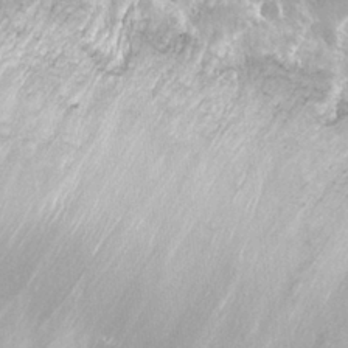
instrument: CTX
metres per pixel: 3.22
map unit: Nhu
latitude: 26.0444
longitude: -61.1592
